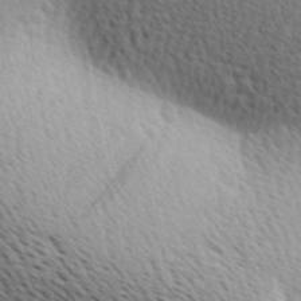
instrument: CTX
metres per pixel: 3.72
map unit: Ave
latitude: 10.5924
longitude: -107.2915
